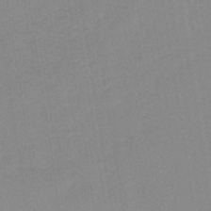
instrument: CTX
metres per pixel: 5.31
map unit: lHb
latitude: -45.7856
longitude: 72.8219
